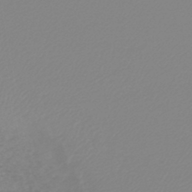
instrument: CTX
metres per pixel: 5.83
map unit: lHb
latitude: -44.8408
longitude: 75.4077
